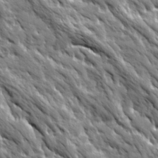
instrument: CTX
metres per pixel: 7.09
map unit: Ave
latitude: 19.7260
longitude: -134.7246
